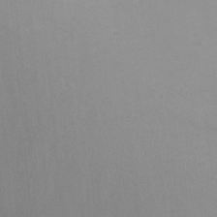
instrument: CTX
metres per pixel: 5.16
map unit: Nhu
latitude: -8.2928
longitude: -41.0836
